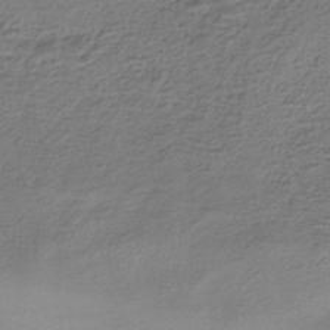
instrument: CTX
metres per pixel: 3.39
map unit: HNhu
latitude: -43.1242
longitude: 102.9731
